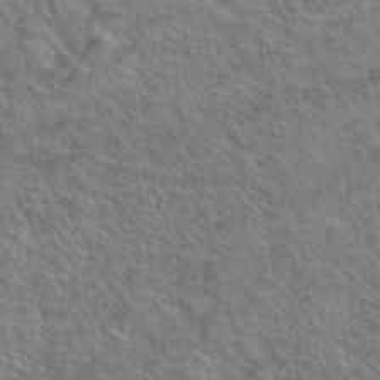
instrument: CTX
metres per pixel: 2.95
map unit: Hto
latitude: 38.1200
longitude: -44.8947
